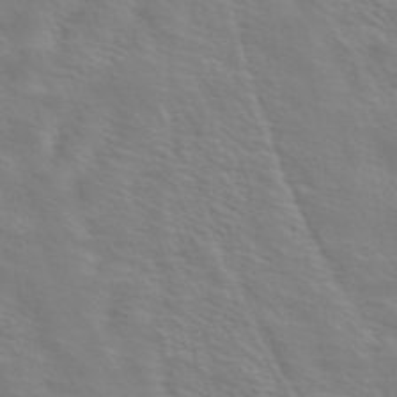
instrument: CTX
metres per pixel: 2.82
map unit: ANa
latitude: 40.1955
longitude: 20.4062
